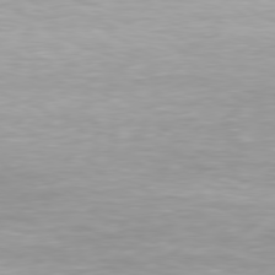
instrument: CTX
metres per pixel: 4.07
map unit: Hpe
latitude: 78.0255
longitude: -131.0081
